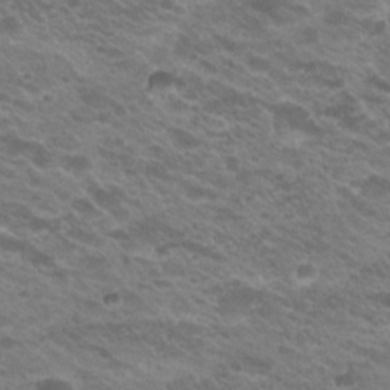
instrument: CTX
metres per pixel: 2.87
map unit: Hto
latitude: 23.1025
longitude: -35.9717
